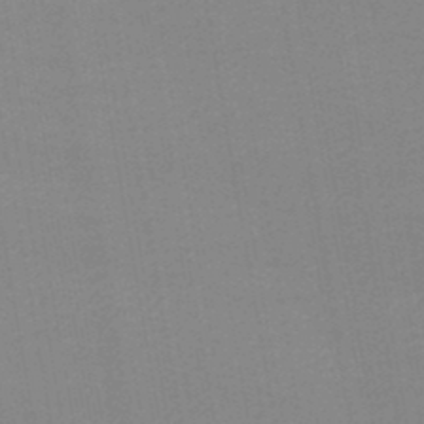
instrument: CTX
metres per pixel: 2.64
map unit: lHb
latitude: -46.5007
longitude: 60.5763
